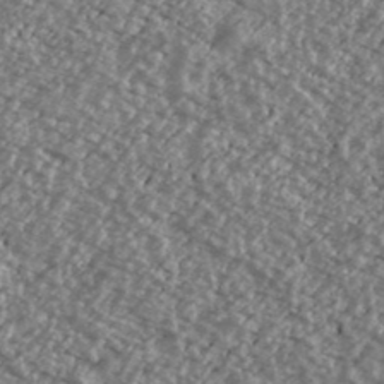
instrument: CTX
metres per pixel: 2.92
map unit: Ave
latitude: 39.8394
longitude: -111.3482
